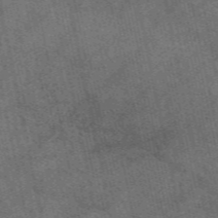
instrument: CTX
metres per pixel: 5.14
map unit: eAb
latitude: 51.3292
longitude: 107.3699
